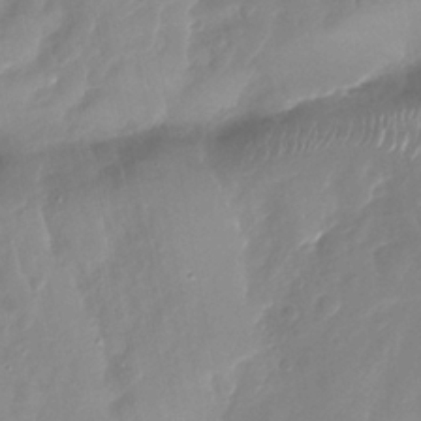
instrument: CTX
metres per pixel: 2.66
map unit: Nhu
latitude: -13.8800
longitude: -59.8583
